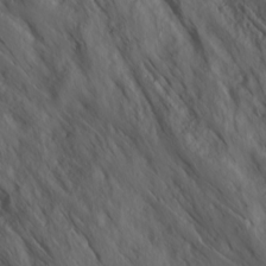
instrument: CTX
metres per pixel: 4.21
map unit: Ave
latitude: 16.4601
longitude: -129.2915
